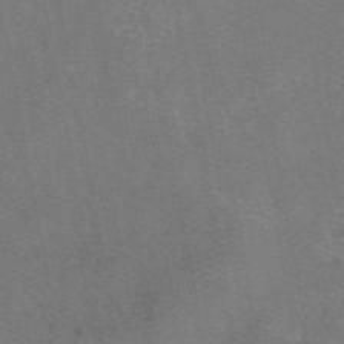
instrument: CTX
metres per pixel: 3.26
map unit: eAb
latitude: 47.4616
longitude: 104.5762
